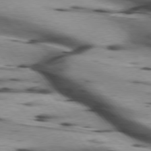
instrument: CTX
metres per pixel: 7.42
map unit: lApd
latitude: 75.5560
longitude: -64.6490
